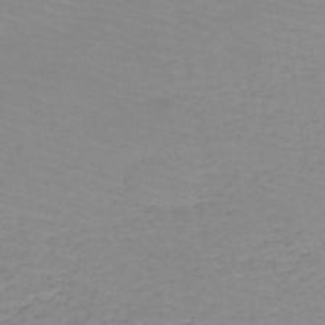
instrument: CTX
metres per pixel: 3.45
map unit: HNb
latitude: -50.1039
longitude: -51.3670
